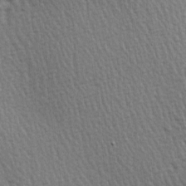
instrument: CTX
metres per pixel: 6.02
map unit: Hve
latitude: 3.4804
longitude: -121.1215
